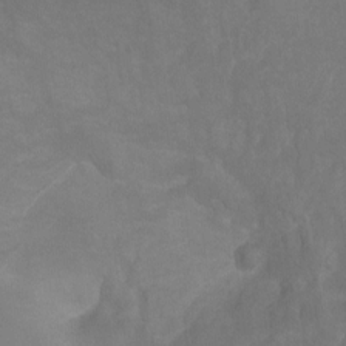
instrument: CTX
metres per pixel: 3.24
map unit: Ht
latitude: -9.4265
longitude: -35.1781
